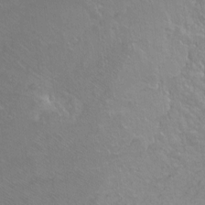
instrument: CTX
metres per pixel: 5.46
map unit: Ht
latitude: -5.8233
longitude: -36.9136
